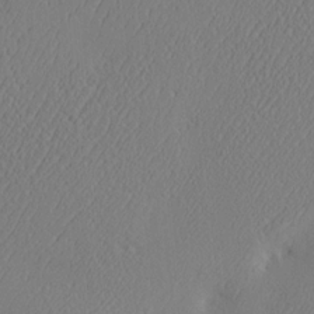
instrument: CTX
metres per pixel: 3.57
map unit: eHh
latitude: -3.1998
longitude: 18.3684
